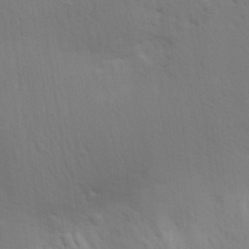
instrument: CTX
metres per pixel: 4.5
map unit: Aa
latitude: 30.5357
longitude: -144.6301
